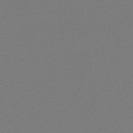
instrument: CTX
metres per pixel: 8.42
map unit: lHb
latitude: -45.7100
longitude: 60.1795
